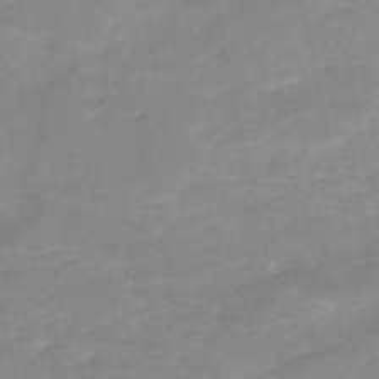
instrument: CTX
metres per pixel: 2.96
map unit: HNb
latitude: -50.0472
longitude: -39.4426
